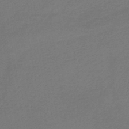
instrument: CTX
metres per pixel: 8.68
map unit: lHb
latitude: -42.8974
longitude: 60.2173
